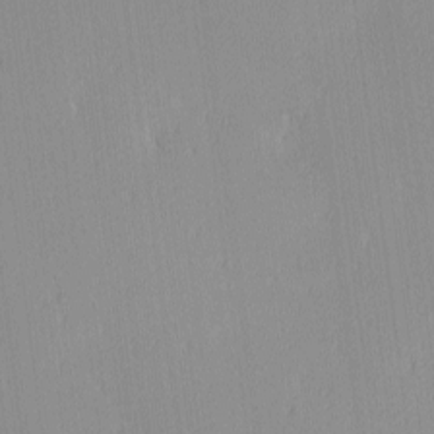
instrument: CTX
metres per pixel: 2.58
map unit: Ave
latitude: 3.1214
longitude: -113.7261
